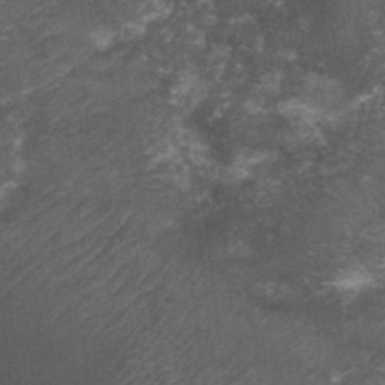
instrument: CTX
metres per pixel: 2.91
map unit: Nhu
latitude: 3.2159
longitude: -17.9906
